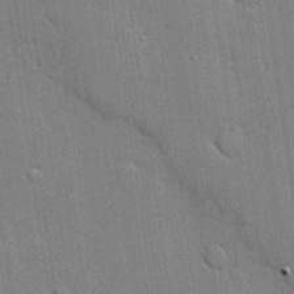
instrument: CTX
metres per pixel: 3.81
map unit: lHvf
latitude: 20.2334
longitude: 142.8974
